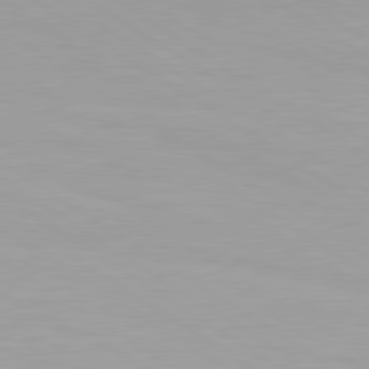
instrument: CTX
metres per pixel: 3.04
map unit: lApd
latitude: 80.5546
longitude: 160.8975
